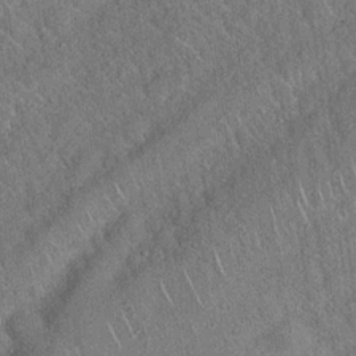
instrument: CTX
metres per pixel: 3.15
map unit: Hto
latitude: 19.3103
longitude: -52.2901
